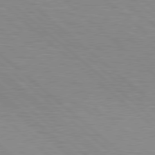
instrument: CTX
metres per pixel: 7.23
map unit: Hpe
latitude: 78.7247
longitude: -139.8772
